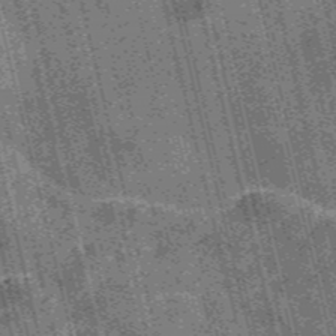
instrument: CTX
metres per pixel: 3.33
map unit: Nve
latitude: -56.8219
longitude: 54.5196
